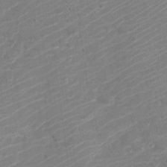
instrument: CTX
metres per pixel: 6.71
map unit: Nve
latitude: -21.0675
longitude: 106.4062
